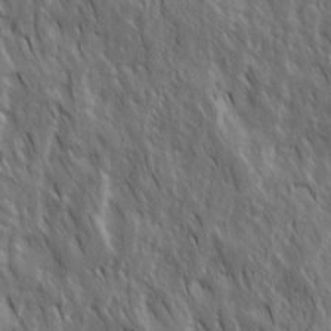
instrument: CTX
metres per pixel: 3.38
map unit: Ave
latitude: 15.4994
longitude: -134.3467
